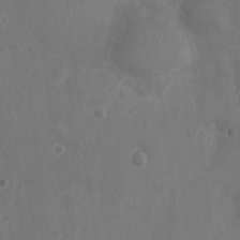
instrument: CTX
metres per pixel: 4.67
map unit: Nhu
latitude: 6.2711
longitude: -19.8583
